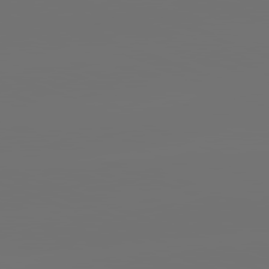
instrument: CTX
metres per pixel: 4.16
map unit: lApd
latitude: 81.9339
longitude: -160.3845
